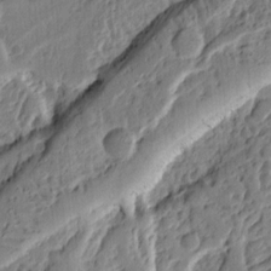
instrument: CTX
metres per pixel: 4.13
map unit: Ht
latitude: 10.3467
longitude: -78.1200
